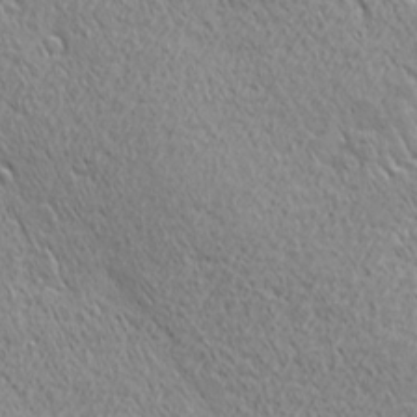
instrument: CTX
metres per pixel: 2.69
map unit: Ave
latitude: 21.9528
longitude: -136.1389
